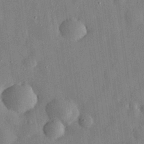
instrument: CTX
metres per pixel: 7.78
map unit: eHh
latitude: 30.0822
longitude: -75.1781
